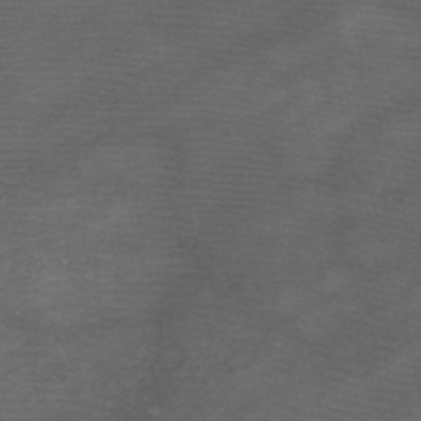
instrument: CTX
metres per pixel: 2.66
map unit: HNb
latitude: -48.1606
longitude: -40.8946
